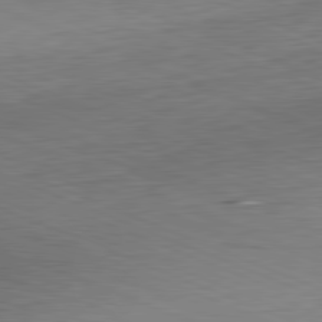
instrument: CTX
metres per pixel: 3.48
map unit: Hpe
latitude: -82.1984
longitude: 14.1606
